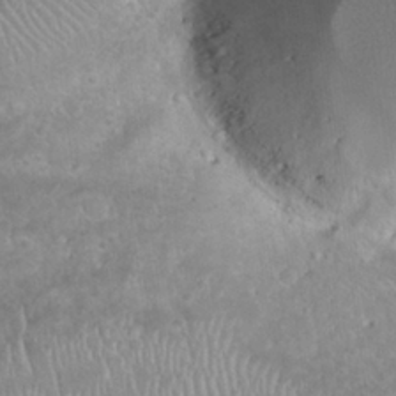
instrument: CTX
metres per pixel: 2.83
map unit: Nhu
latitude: 25.1025
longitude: -51.4993
